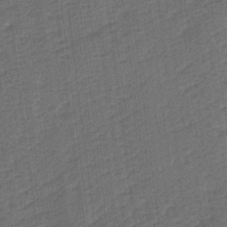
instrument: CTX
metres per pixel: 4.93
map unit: Ave
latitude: 17.0081
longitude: -138.4223
